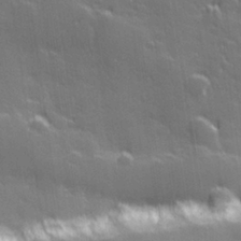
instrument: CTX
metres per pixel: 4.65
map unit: Hve
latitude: 27.6694
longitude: 144.8408
